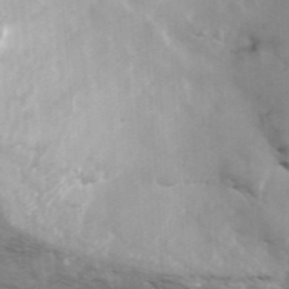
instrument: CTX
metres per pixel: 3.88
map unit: ANa
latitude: 42.7246
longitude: 47.0486
